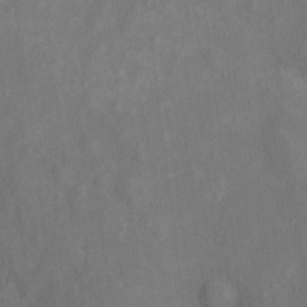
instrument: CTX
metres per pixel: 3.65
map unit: Ht
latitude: 14.0255
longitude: -41.3859
